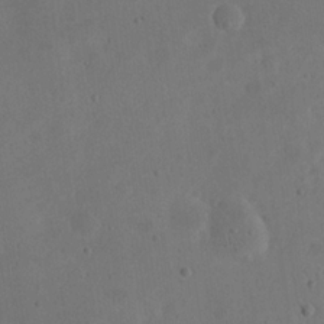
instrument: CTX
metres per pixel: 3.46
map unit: eHh
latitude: 21.3860
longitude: -70.1578
